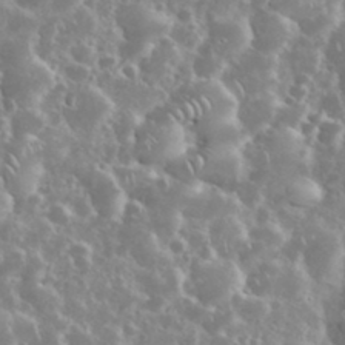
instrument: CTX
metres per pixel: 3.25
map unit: eHh
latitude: 35.2537
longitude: -61.4993
